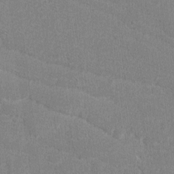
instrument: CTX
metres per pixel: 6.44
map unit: lAvf
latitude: -8.1039
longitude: -113.8205
